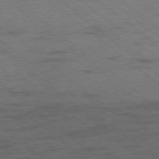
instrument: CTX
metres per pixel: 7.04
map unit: Ap
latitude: -78.7274
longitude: -50.3845
